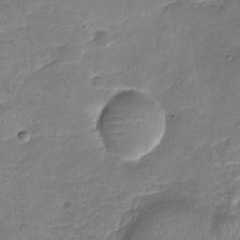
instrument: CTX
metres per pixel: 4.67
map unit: Nhu
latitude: -17.7856
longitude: -56.9135
